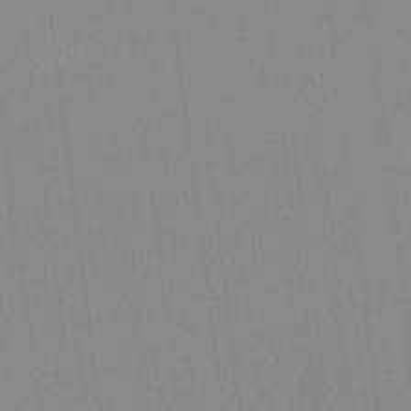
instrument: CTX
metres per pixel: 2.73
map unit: lHvf
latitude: -12.5763
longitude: -103.3292
